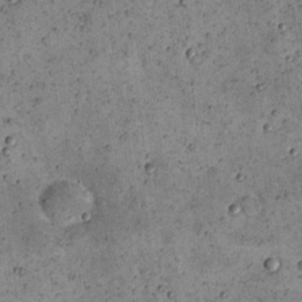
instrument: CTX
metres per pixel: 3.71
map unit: eHh
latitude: 21.6505
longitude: -65.1214
